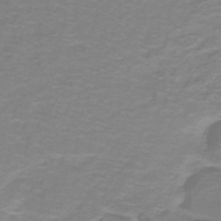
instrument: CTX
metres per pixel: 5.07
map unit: lHb
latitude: -41.9367
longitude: 56.3684
